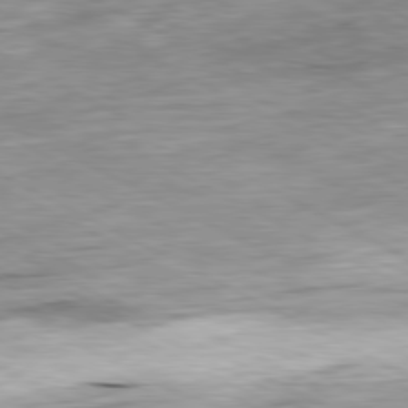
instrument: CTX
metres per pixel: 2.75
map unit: Ap
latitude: -81.0676
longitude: -81.0647
